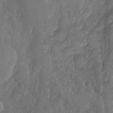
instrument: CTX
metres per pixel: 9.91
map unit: Nhu
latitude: -19.4643
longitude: -58.1389
